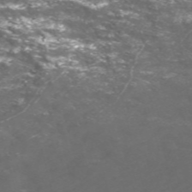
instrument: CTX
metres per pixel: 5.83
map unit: Nve
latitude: -58.7274
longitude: 57.3132
